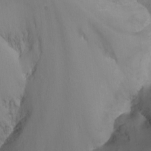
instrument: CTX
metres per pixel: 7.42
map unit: Nhu
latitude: -13.3699
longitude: -63.2915
